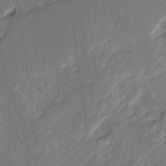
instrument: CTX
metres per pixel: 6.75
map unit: Ave
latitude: 16.6868
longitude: -138.3089
